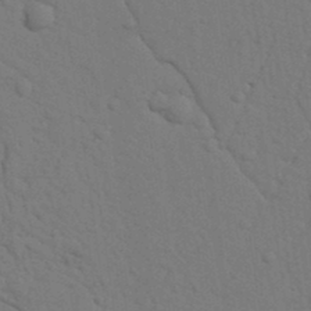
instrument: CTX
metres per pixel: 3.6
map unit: Nhu
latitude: 19.8961
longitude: -76.4790
